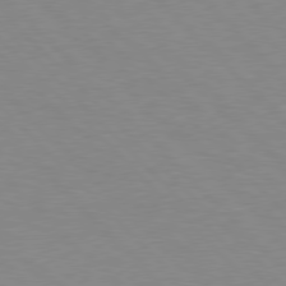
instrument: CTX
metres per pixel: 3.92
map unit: lApd
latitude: 77.3103
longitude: -59.5938
